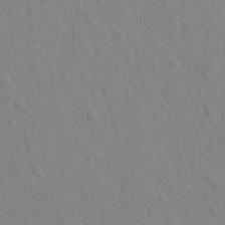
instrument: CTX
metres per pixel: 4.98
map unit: eHh
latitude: -1.6533
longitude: 18.6896
